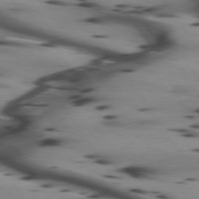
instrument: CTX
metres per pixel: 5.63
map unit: lApd
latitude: 74.9325
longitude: -64.4601
